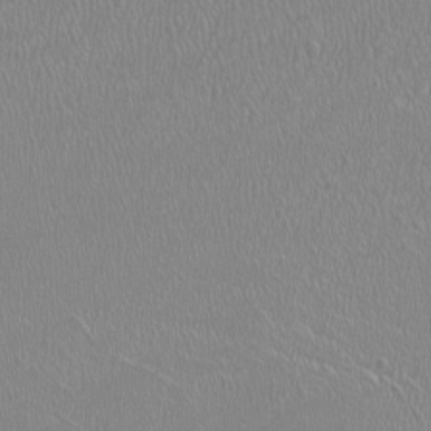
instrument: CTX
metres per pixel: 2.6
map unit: HNhu
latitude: -1.2565
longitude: 0.4062
